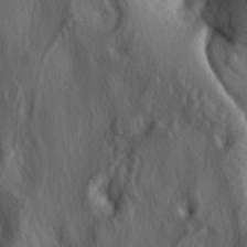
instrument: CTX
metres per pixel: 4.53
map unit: lAa
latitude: -5.3320
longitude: -124.2712
